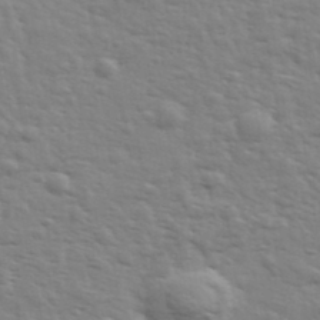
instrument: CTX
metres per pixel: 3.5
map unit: eHh
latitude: 35.6316
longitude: -80.8758
